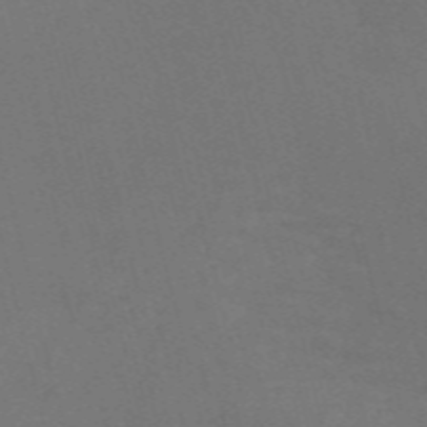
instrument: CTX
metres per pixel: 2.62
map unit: Nve
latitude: -59.3887
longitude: 63.5966
